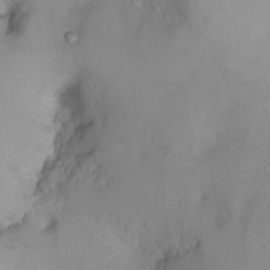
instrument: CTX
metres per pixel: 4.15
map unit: Ht
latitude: 1.7260
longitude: -36.7624
